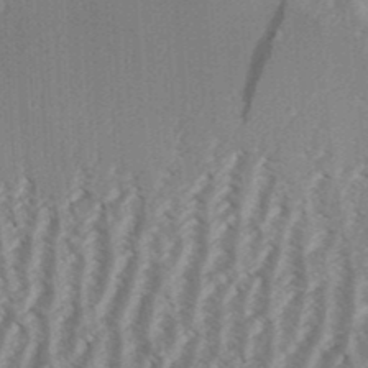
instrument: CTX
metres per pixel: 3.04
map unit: Aa
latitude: 31.5183
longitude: -138.9514
